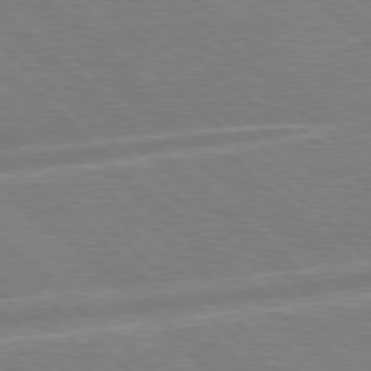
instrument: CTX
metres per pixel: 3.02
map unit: Hpe
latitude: 77.7449
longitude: -152.2145
